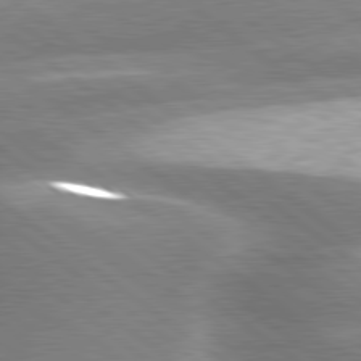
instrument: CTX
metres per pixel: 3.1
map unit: lApd
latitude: 80.0444
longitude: -119.0080
